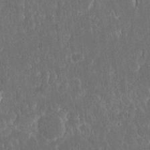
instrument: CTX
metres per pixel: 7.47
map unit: eHh
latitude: 16.3467
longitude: -73.0459
